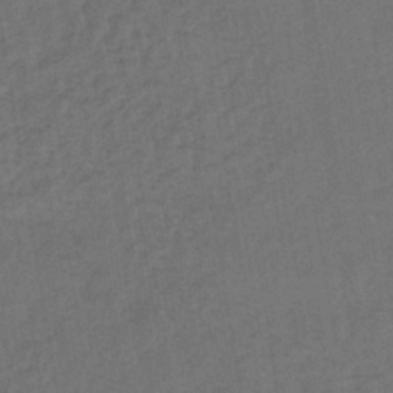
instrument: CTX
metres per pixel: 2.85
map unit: lHb
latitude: -39.7289
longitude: 63.3131
